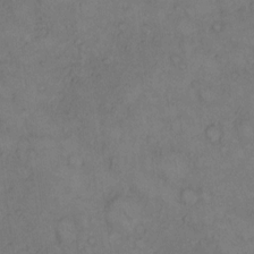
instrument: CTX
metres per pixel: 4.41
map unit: Hto
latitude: 10.8191
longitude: -59.1025
